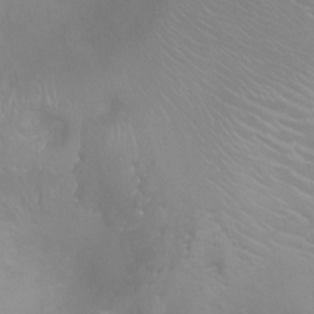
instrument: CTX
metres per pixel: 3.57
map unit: Ht
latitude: -8.7841
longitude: -20.5924
